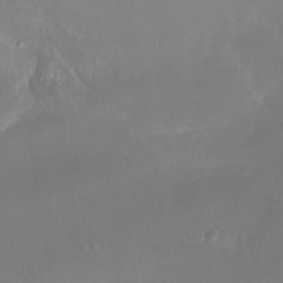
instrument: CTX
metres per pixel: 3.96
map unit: Nhe
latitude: -37.6155
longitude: -113.6505
